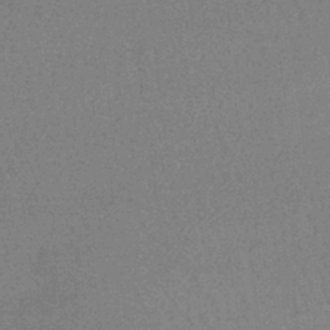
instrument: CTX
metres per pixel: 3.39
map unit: lHb
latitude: -42.4817
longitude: 66.2928
